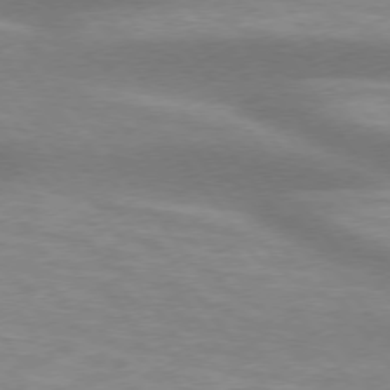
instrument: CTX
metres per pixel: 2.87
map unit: lApd
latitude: 74.9892
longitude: -49.5371
